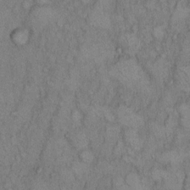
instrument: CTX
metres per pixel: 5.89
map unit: Hto
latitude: 9.1592
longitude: -59.3860
